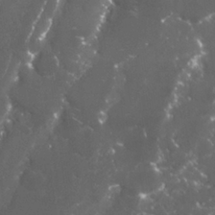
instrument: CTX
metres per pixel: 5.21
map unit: Nhu
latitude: 26.9514
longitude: -60.7435
